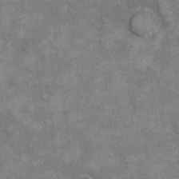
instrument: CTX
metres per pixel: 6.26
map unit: Hto
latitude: 9.7828
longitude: -36.7057
